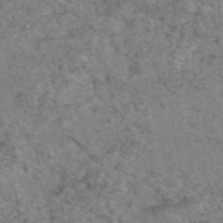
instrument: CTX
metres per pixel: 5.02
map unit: eAb
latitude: 47.6316
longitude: 113.0298
